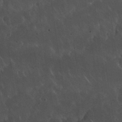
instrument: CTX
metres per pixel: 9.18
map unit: Nhu
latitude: 30.7625
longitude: -56.8946
